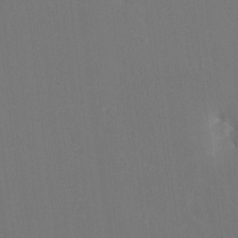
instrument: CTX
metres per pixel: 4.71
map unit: HNhu
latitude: 7.9150
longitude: 4.3117
